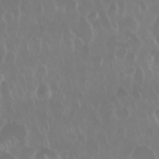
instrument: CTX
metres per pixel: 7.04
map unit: Nhu
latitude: 28.6490
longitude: -62.7813
